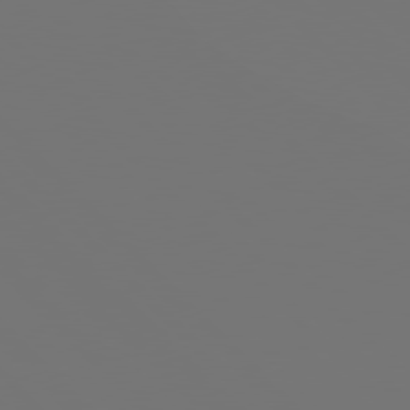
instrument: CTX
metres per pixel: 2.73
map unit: Hpe
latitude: 77.6127
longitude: -175.9906
